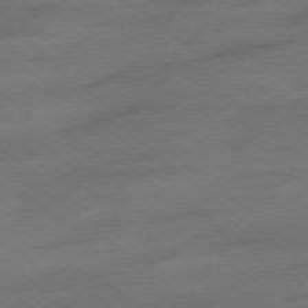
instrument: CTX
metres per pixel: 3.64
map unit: Hpe
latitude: -78.7652
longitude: -19.6694
